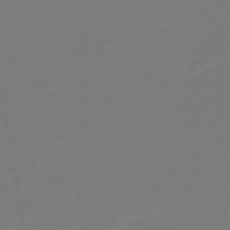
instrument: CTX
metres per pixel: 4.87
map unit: eHb
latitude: -47.5021
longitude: 88.6896
